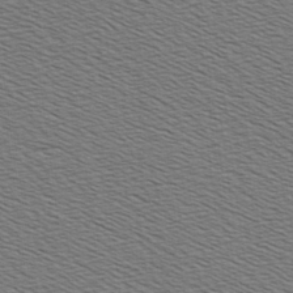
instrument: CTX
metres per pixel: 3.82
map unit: Hve
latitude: 3.1025
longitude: -125.3292
